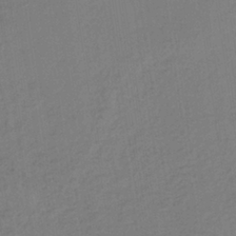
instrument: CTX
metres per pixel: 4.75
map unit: lHb
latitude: -34.7085
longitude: 63.8611
